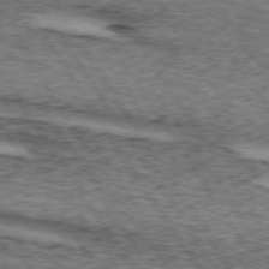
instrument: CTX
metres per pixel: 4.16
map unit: lApd
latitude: 73.6316
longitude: -74.8191
